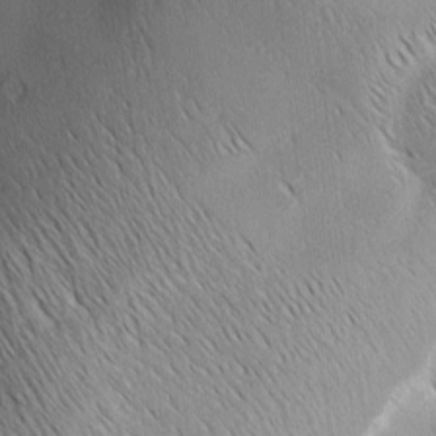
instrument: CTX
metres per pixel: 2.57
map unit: Ave
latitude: 1.8961
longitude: -115.0080
